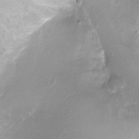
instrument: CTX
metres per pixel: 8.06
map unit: Ht
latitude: -6.6140
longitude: -19.6505
